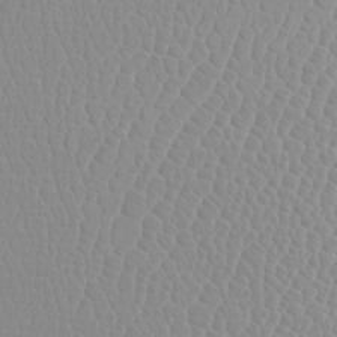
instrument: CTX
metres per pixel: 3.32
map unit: Htu
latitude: -4.1039
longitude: -72.4790
